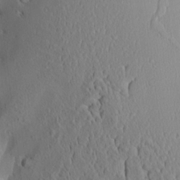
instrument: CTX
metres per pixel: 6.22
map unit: Aa
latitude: 8.9325
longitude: -134.4601
